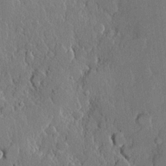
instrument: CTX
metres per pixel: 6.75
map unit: lHvf
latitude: 20.1200
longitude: 146.2172
